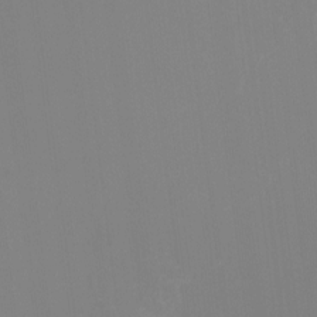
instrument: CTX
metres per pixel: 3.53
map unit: HNhu
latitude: -1.8801
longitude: -5.2348
